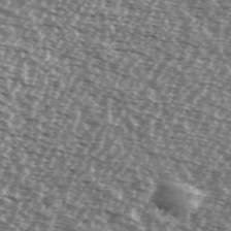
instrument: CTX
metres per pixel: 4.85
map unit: Ave
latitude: 38.6490
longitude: -112.3467
